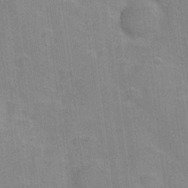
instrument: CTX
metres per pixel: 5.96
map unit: Hve
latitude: 18.1766
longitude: 151.8233
